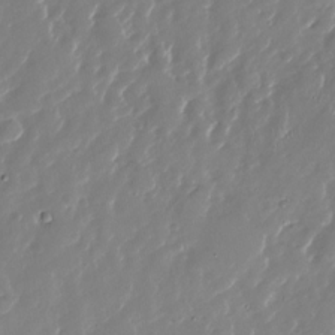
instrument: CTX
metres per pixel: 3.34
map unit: Nhu
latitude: -27.0864
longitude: -61.2348
